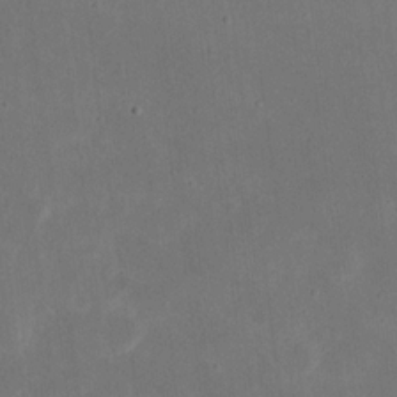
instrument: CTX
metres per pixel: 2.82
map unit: eHh
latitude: 21.0459
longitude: -70.7057
